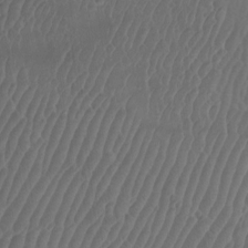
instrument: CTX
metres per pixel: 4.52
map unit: Nhu
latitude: -8.0094
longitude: -75.5938
